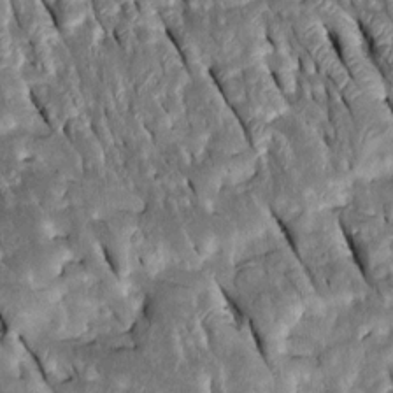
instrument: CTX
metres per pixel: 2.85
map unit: Htu
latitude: -1.0676
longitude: 148.8597
